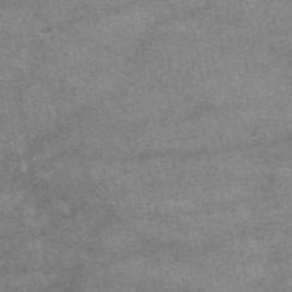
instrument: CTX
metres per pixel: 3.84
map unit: eAb
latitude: 48.8191
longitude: 122.3873
